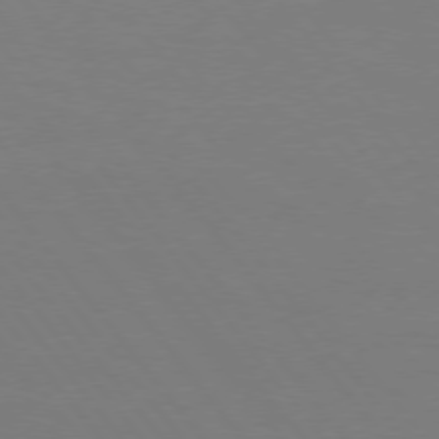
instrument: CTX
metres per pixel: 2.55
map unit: Hpe
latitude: 75.5560
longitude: -140.7435
